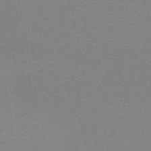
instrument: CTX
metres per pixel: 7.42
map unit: HNb
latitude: -48.8219
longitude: -41.0269
